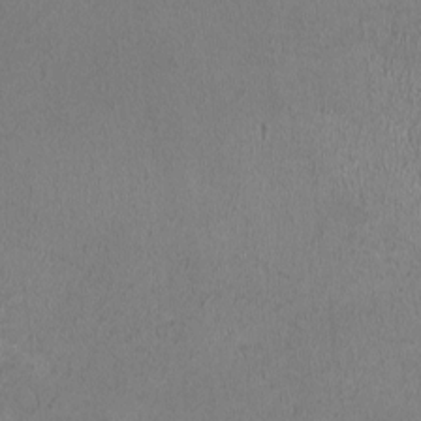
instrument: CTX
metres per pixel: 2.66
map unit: HNhu
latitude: -1.1243
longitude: 0.0094
